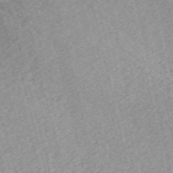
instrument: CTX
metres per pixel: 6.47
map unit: ANa
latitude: 37.1214
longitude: 15.1998
